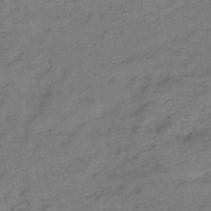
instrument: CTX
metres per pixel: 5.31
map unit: lHb
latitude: -40.7652
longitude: 75.4644
